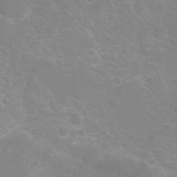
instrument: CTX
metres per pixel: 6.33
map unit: Nhu
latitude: 7.0647
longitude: -19.6505
